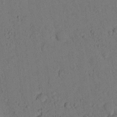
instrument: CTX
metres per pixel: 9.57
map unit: lHvf
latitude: 14.1011
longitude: 178.1605
